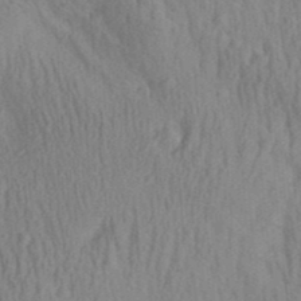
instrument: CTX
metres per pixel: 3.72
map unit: Aa
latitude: 29.6883
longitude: -138.6301
